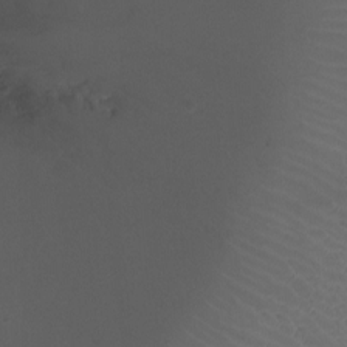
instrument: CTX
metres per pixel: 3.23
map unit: Ht
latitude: -2.0661
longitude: -18.8947
